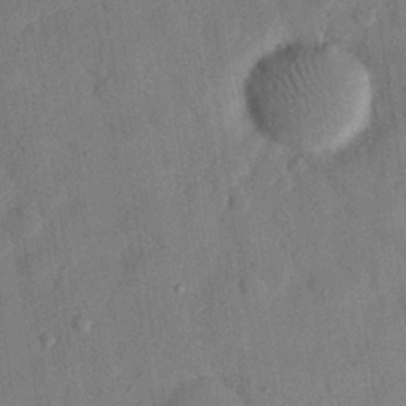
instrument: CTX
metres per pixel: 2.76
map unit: eHh
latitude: 26.6869
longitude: -77.3103
